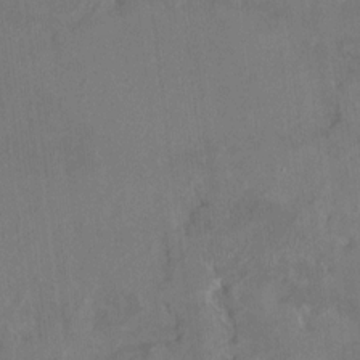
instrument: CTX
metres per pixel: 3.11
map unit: HNhu
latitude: 6.5924
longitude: 3.5588
